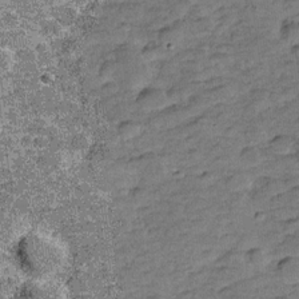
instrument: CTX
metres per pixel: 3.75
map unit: Hve
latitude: -27.7289
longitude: 92.0283
